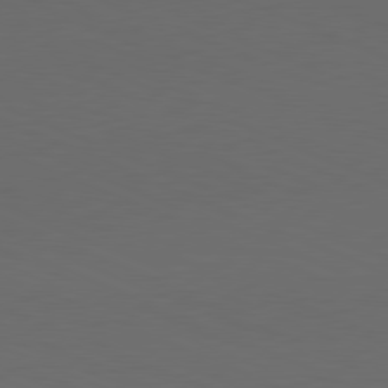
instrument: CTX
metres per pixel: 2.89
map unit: Hpe
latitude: -81.9745
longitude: 20.4440
